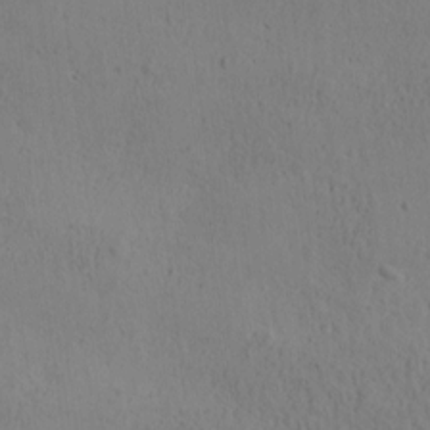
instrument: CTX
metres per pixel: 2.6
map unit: Ave
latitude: -8.2928
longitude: -121.6505
